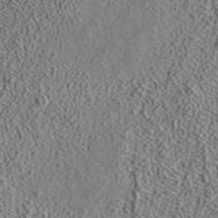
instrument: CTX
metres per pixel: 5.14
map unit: ANa
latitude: 37.8206
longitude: 19.8233
